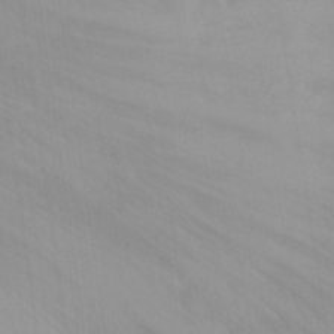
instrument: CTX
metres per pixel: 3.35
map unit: Hto
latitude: -2.8596
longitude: -34.5545
